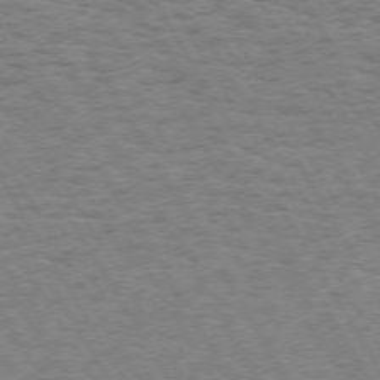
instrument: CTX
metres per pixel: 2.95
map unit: Hpe
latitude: 73.4238
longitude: -142.8758
